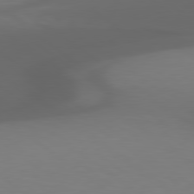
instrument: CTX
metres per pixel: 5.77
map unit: lApd
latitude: 79.4238
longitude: -124.2522
